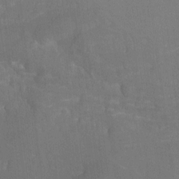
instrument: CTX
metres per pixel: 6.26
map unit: Nhu
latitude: -12.5007
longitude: -72.7058
